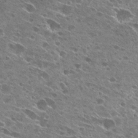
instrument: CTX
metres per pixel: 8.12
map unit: Hto
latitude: 27.5749
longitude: -43.8206
